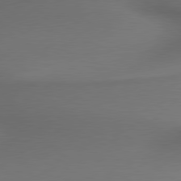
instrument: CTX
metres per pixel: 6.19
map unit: lApd
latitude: 79.8017
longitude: -175.4804
